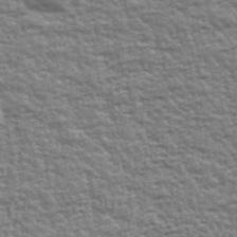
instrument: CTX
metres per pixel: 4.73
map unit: Ave
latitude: 42.7246
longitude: -112.5735
